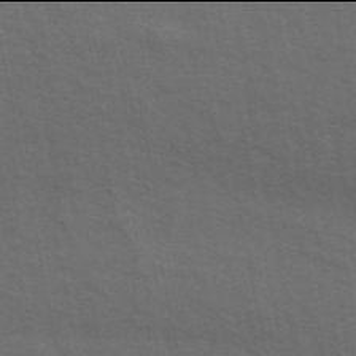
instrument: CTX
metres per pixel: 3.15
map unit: ANa
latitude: 49.9906
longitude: -75.0458
